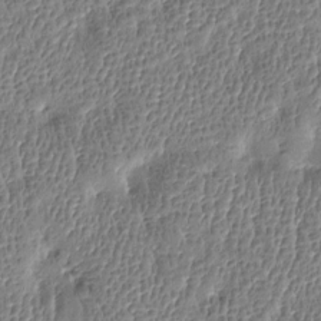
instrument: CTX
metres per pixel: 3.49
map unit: Htu
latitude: -4.0661
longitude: 176.3495
